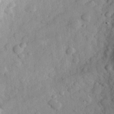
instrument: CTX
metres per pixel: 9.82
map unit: eHh
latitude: 30.5168
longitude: -71.4237
